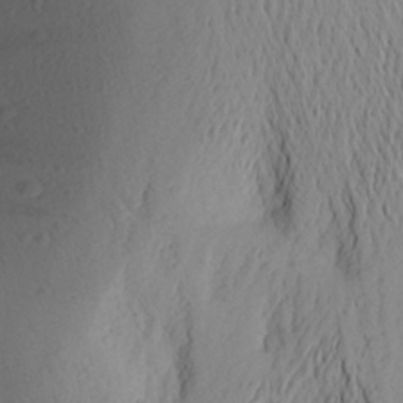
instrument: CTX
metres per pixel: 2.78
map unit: Aa
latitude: 24.8946
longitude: -149.3104
